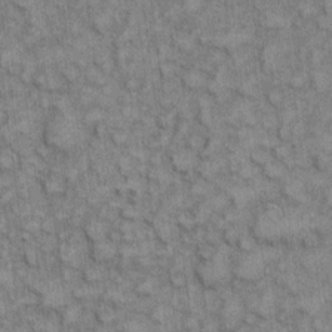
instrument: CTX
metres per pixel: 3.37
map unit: eHh
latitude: 7.3860
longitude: -64.5546
